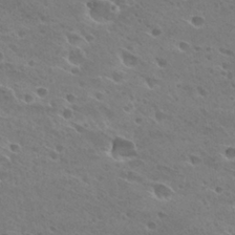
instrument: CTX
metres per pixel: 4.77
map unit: Hto
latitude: 28.1011
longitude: -39.8205
